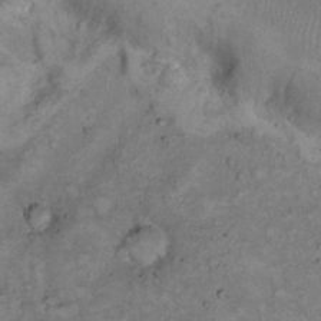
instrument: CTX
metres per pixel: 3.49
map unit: Hto
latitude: 12.7435
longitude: -60.5734
